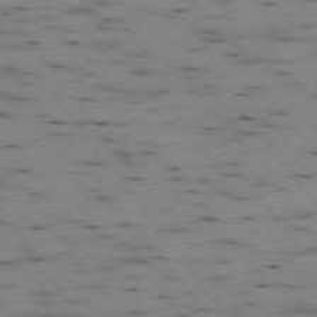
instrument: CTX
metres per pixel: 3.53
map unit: Ap
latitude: -73.8800
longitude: -73.7828
